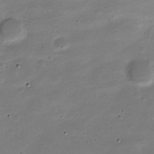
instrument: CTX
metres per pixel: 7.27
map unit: Nve
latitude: -21.6155
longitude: 104.5762
